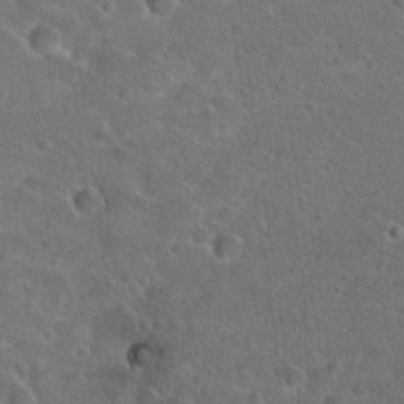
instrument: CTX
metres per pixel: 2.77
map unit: Hto
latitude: 22.4034
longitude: -45.8583
